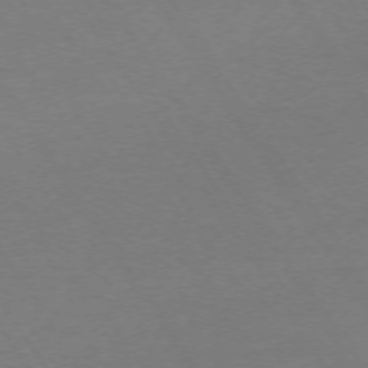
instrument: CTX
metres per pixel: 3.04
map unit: Ap
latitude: -73.9556
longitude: -82.0444
